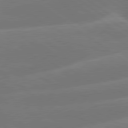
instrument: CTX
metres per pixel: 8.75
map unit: lApd
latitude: 79.8773
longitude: -148.6868
